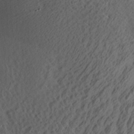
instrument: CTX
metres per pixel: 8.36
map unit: Aa
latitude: 28.8947
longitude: -136.0633
